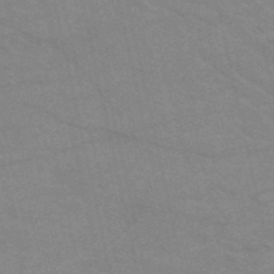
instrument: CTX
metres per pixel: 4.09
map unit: HNb
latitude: -53.0108
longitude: -45.1970
